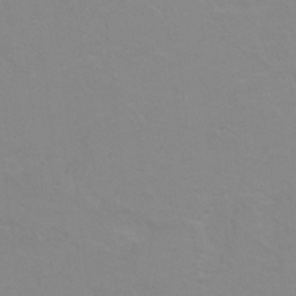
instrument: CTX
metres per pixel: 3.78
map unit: Hto
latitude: 6.8947
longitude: -30.8947
